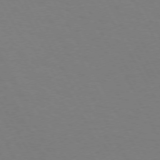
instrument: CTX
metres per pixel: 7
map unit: Hpe
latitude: 72.0444
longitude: -125.3292
